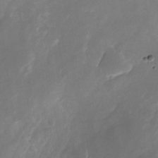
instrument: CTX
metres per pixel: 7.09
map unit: Nhu
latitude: -25.4454
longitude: -71.0080
